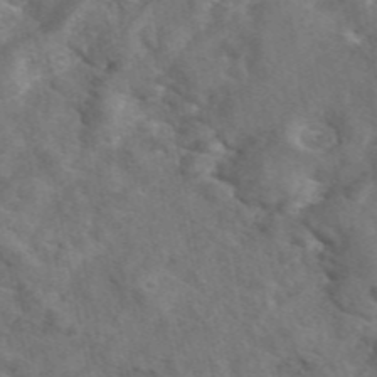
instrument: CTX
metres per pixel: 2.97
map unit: eAb
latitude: 46.7436
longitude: 128.1228
